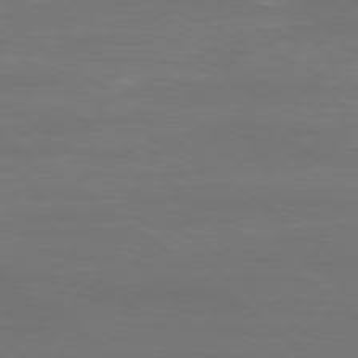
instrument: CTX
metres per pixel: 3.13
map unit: Ap
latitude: -78.3117
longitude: -93.8394
